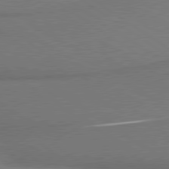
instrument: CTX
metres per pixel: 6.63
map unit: lApd
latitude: 79.9906
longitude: 179.1242
